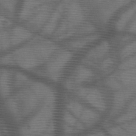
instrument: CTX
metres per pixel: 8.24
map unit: HNb
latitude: -47.3509
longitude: -40.6301
